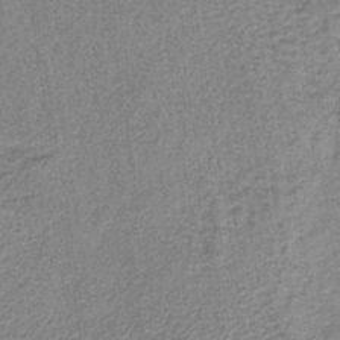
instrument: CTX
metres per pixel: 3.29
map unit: lHb
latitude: -40.1039
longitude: 62.5007
